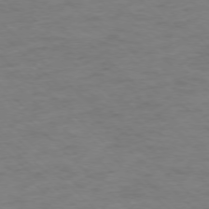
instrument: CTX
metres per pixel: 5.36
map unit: Ap
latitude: -76.4818
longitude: -78.1389
